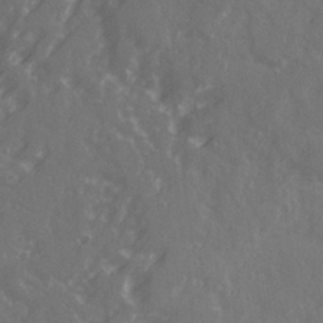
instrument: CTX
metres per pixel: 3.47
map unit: Ave
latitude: 21.4805
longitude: -132.1200
